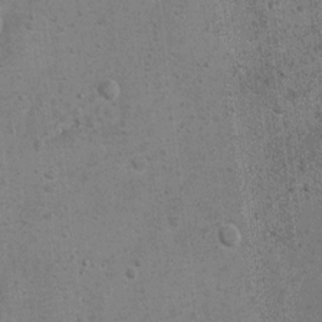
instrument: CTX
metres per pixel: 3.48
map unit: Hto
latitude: 11.2159
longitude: -36.2900
